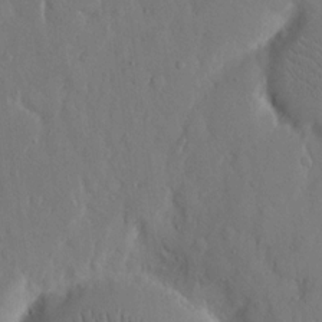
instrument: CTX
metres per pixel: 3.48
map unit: eHh
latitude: 14.5357
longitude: -69.8017
